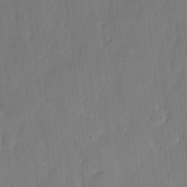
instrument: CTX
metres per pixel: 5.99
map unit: eHh
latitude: 6.7813
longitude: -68.6869
